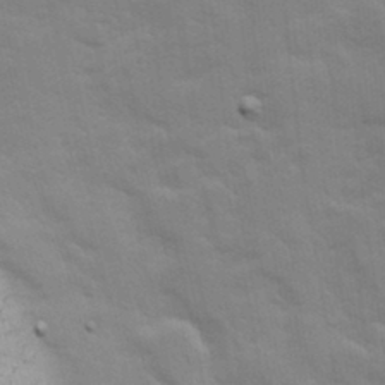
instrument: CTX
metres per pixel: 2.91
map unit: Ave
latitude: 11.0648
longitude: -102.2711
